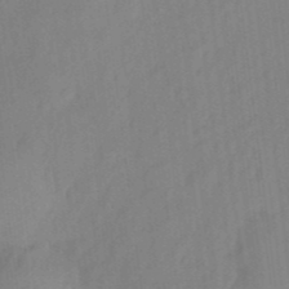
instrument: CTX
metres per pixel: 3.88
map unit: eHh
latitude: 4.0633
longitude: -73.7639
